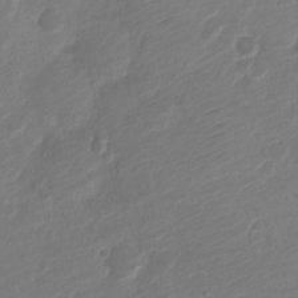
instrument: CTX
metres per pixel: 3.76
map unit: Nve
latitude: -19.6155
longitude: 108.2173
